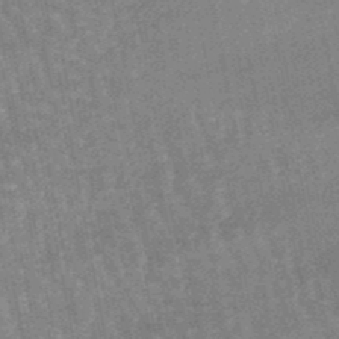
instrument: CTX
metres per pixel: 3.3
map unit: lHb
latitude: -46.9730
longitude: 76.7274
